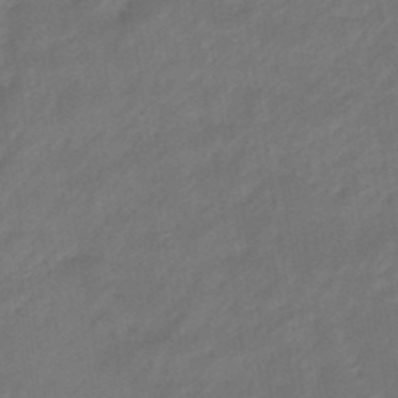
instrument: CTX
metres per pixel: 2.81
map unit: eHb
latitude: -46.7652
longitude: 85.0675
